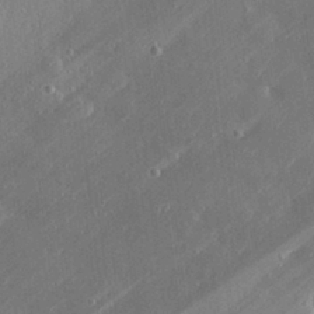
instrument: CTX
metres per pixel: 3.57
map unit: Hve
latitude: 28.6301
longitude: -91.4237
